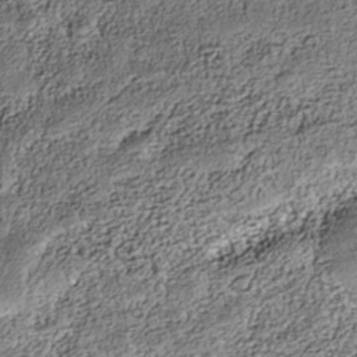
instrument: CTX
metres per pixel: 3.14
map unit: Nhe
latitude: -39.3510
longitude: -117.1970
